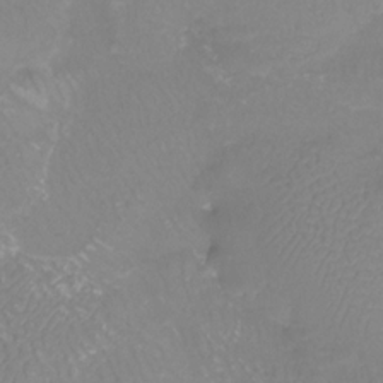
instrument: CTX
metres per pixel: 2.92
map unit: Htu
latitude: -13.0487
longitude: -47.1970
